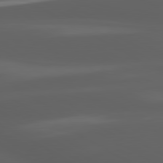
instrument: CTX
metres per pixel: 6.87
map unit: lApd
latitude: 80.4790
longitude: -144.5546
